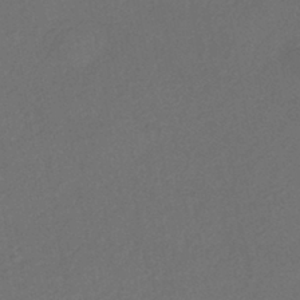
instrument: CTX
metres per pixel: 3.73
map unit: eHh
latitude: -42.7463
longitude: 120.5384
